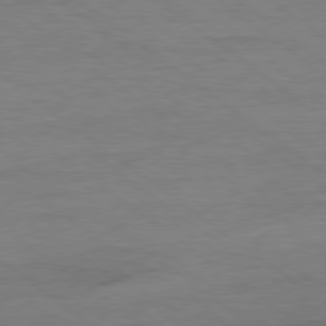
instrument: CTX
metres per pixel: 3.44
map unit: Ap
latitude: -80.2929
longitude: -81.1592
